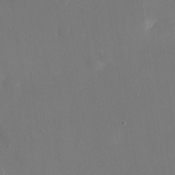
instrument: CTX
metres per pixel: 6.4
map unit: eHh
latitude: 19.6882
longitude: -68.6302
